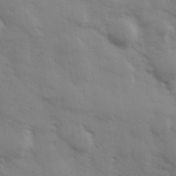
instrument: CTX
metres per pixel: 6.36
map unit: Hve
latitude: 32.9703
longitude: 150.1606
